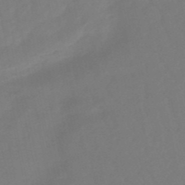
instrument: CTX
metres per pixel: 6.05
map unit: eHb
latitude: -50.4629
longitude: 77.3699
